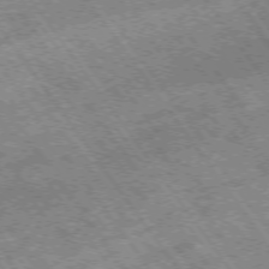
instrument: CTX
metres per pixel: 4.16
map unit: Hpe
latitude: -75.3132
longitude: -19.6127
